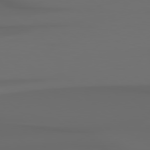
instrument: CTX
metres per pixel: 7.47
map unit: Hpe
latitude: 78.5357
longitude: -134.8947
